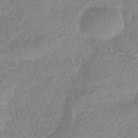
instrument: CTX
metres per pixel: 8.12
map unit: lHb
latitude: -41.8611
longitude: 77.4076
